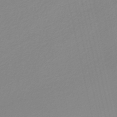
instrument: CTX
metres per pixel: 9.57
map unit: HNb
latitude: -36.1227
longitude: 55.2187
